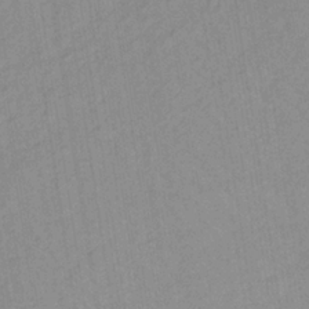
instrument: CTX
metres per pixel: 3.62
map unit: lHb
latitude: -35.4643
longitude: 71.8989
